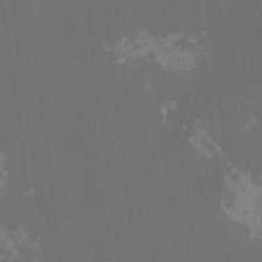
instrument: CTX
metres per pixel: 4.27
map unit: Hto
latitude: -6.5762
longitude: -49.3104
